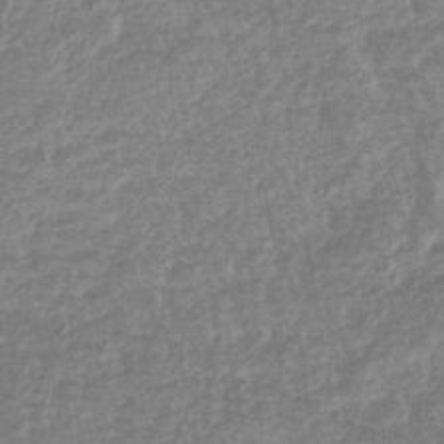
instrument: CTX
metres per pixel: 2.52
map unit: lHb
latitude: -44.3873
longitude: 79.5210
